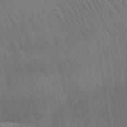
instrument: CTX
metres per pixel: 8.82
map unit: Aa
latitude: 25.8961
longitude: -141.8394
